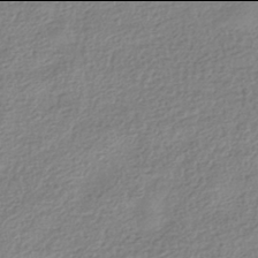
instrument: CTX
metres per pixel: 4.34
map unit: HNhu
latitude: -42.0094
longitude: 99.5777
